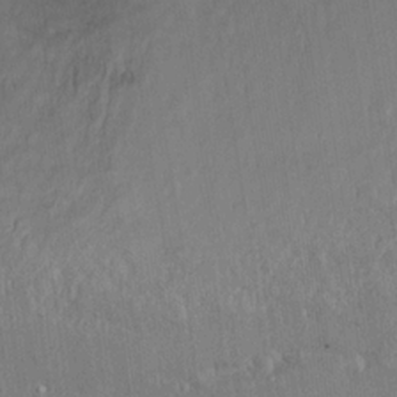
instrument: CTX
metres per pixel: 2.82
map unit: Nhu
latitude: 16.9136
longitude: -32.4034
